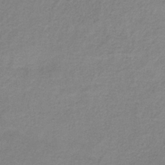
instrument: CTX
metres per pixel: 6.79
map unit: HNb
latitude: -33.2754
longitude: 56.6329
